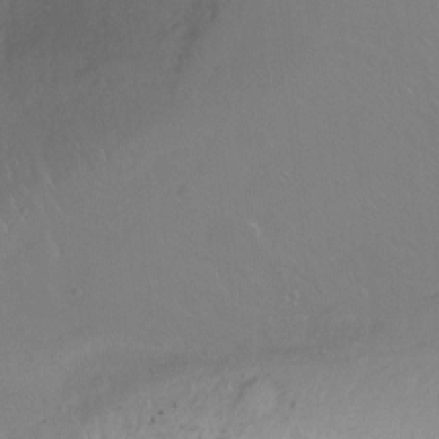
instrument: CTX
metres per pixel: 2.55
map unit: Ht
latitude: -14.7086
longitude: -42.7246
